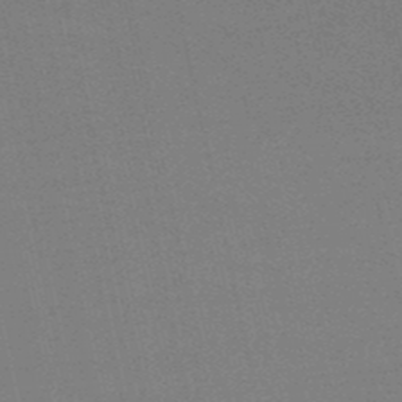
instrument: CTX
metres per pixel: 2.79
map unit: HNb
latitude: -50.0661
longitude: -52.1389
